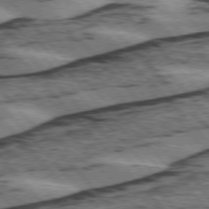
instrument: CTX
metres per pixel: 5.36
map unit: lApd
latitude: 75.6127
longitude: -78.3090
